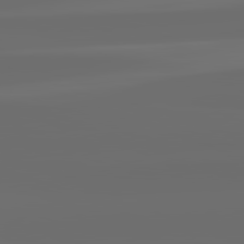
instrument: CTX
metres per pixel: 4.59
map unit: lApd
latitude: 82.3656
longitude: -165.5560
